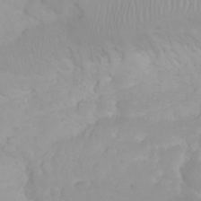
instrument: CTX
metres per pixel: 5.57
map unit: eHh
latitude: 31.9528
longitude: -64.4412
